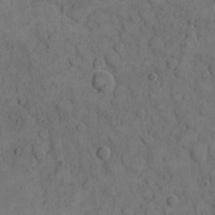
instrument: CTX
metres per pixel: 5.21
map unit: eHh
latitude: 11.4616
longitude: -63.3293
